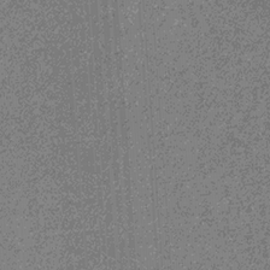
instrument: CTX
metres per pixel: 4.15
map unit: eHb
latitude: -31.3698
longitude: 69.7099
